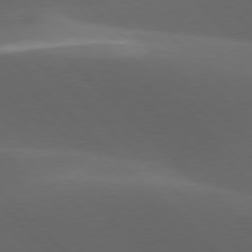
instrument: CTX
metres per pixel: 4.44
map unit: lApd
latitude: 77.8394
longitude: -53.8206
